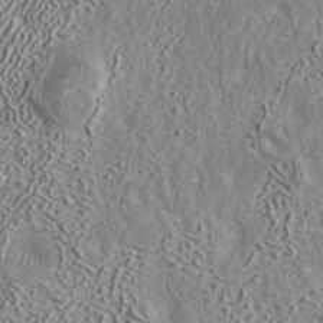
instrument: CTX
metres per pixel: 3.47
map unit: ANa
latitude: 39.3293
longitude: 18.0850
